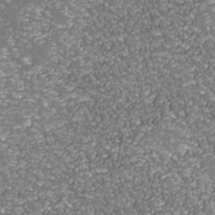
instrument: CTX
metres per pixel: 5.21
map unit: Nhu
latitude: -38.2551
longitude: -82.4223
